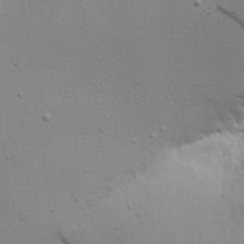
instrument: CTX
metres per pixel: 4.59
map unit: Aa
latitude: 21.9717
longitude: -142.0444
